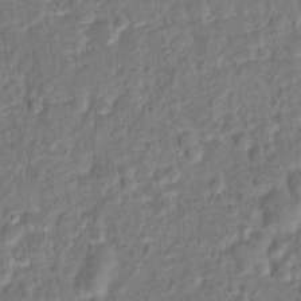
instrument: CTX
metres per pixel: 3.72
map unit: Hto
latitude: 14.0822
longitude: -38.6868
